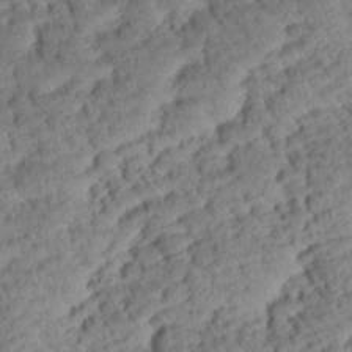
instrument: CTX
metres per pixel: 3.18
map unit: Htu
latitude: 1.0269
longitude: 175.5399
